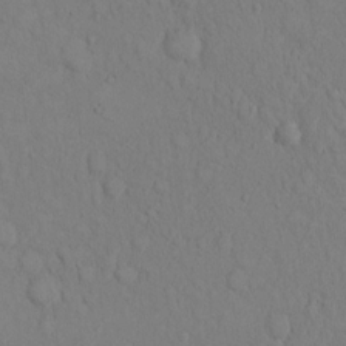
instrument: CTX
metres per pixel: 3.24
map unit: Hto
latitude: 13.7261
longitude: -61.5749
